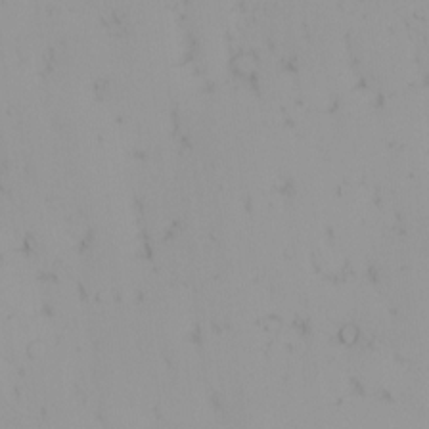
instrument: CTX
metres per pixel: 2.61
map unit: eHh
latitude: -1.5777
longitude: 20.3495
